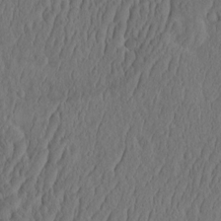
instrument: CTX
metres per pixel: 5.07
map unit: eHh
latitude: -2.7463
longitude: 16.9164
